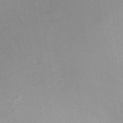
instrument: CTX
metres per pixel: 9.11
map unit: eHh
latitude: -42.8408
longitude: -33.5182
